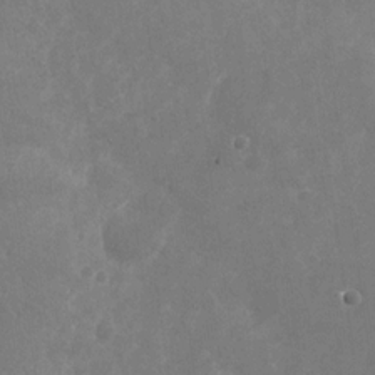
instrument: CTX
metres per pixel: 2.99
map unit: Nhu
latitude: -28.3873
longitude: -76.4979
